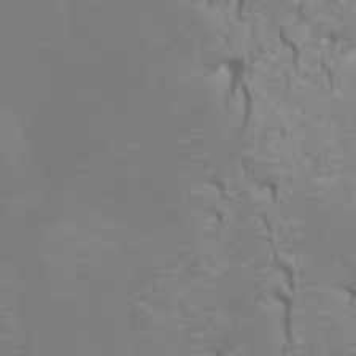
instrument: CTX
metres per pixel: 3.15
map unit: Htu
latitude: -4.6518
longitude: -88.6869
